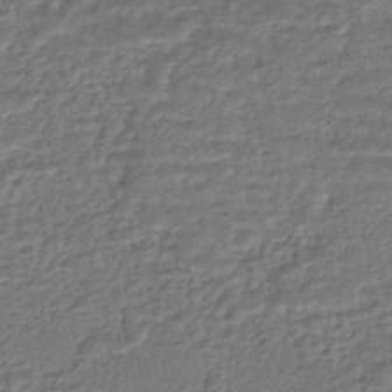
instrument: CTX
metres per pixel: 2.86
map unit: HNhu
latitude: -45.5210
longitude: 96.0661
